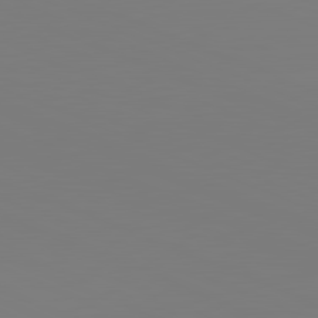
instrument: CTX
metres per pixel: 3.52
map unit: lApd
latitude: 81.9717
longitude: 147.1809
